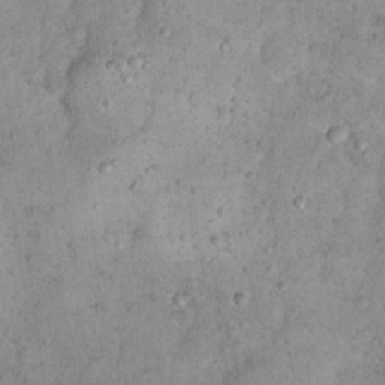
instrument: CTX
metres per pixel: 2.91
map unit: Nhu
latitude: 22.6679
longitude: -68.5924
